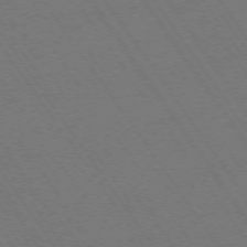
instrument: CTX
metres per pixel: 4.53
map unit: Ap
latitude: -74.1984
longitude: -78.1767
